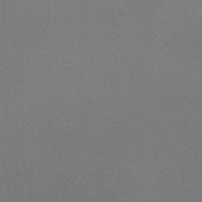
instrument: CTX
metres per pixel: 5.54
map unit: eHb
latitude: -35.5021
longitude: 79.9745
